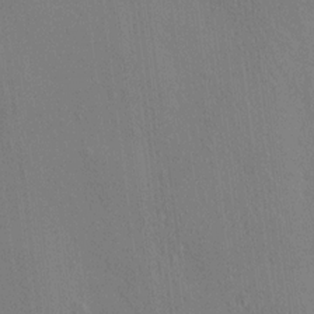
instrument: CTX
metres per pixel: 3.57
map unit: HNhu
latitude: 13.1214
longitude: 9.7855
